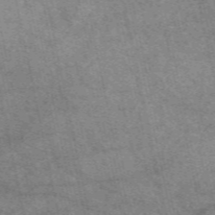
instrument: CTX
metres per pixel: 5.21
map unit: eAb
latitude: 51.3859
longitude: 109.3510
